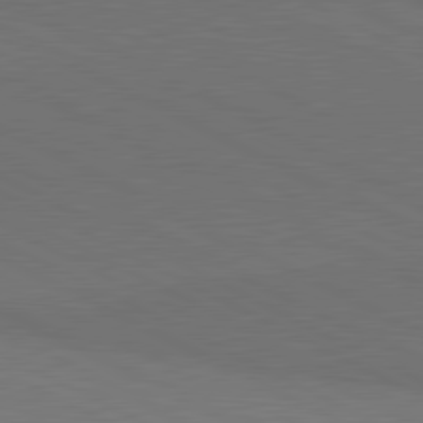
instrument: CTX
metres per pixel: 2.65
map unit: lApd
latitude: 81.1970
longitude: 149.4266
